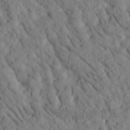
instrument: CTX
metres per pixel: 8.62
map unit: Htu
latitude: -2.4817
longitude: 174.0283
